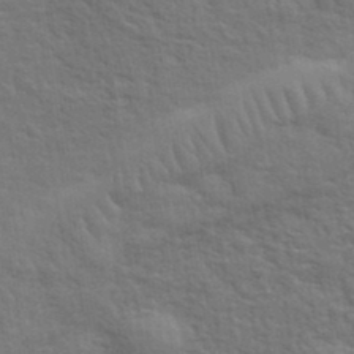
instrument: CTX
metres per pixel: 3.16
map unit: eHh
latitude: 36.6869
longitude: -81.5560
